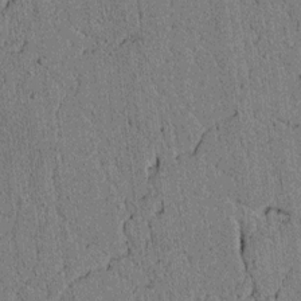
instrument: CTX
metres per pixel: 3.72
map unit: lAvf
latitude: 5.1592
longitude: 166.9542
